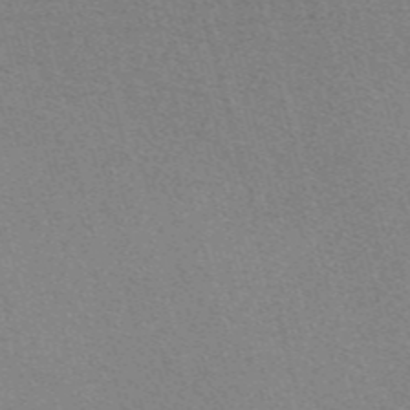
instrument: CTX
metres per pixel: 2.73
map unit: Nve
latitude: -57.0864
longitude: 60.8786
